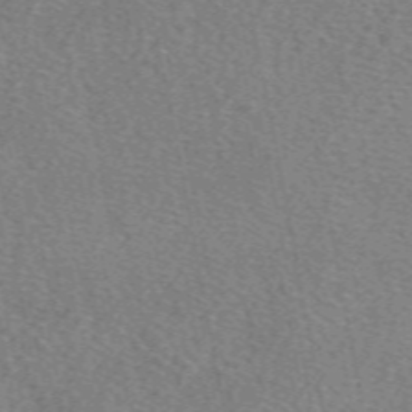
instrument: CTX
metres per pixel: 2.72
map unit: eAb
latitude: 50.4979
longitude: 115.7288
